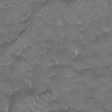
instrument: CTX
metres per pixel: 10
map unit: Nhu
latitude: 26.2712
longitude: -53.6883
